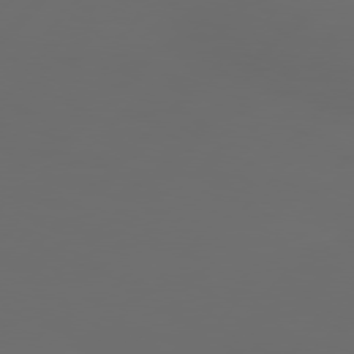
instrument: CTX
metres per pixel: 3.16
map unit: Hpe
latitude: 76.9702
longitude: -139.7639
